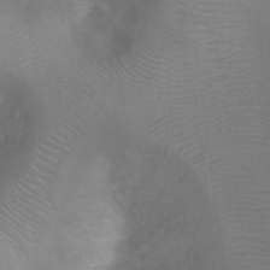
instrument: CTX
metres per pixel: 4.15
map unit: Ht
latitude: -4.9541
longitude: -28.3089
